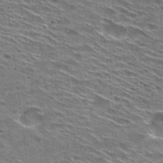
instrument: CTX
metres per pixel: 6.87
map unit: Hto
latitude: 28.8191
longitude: -46.0255
